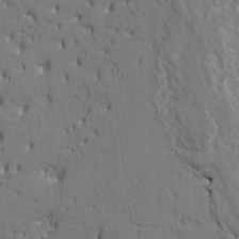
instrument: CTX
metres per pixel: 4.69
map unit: HNhu
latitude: 8.0444
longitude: -4.8191
